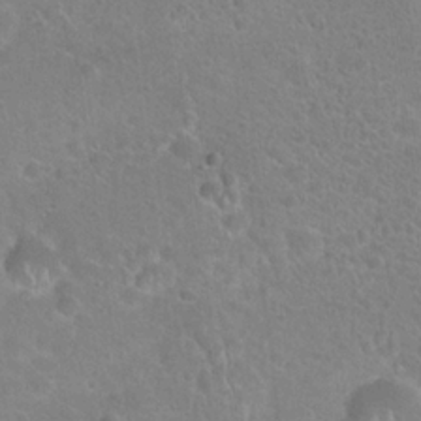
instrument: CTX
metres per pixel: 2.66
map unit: Hto
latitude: 21.7450
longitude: -51.5749
